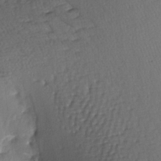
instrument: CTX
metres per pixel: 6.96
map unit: lAa
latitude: -7.1809
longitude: -126.1200
